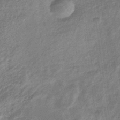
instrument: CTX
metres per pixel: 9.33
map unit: HNb
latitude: -33.0109
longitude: 59.4643
